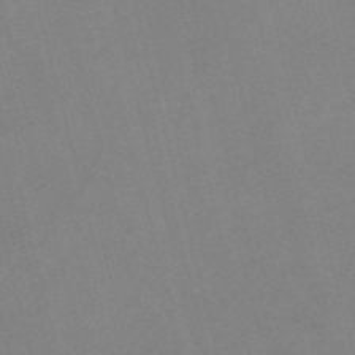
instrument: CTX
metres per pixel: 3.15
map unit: Nve
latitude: -57.5966
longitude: 64.1039
